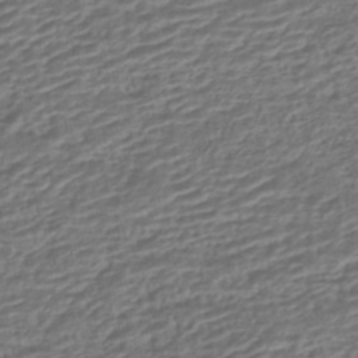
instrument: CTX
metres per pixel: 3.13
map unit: HNhu
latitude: -43.1053
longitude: 104.9164
